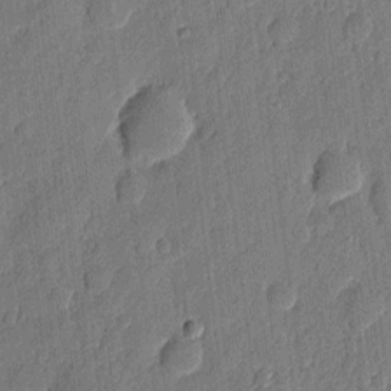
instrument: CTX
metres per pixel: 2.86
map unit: eHh
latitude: 7.4237
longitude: -73.8206
